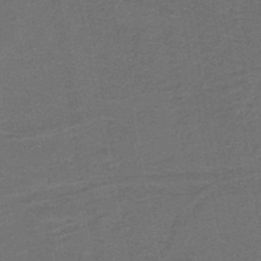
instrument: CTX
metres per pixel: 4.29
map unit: lHb
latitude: -39.9745
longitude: 54.8030
